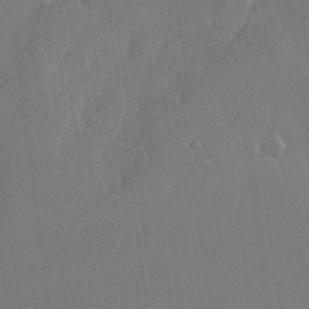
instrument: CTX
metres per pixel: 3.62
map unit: Hve
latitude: 23.0269
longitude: 145.4454
